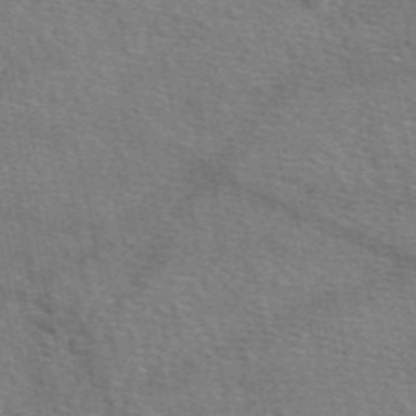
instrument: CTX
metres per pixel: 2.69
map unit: eAb
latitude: 50.6868
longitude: 108.5763
